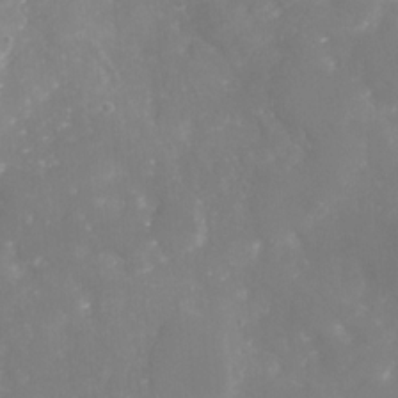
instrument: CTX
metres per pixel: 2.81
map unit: Nhu
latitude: -29.2187
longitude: -64.6868
